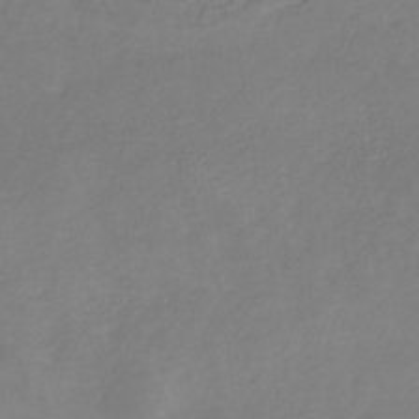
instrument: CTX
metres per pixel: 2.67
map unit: lHb
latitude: -30.5951
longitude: 65.7289
